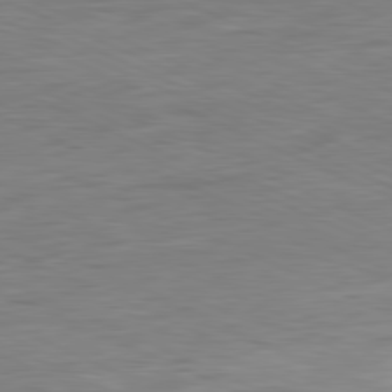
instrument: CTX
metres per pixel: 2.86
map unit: Ap
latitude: -81.5588
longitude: -75.0836
